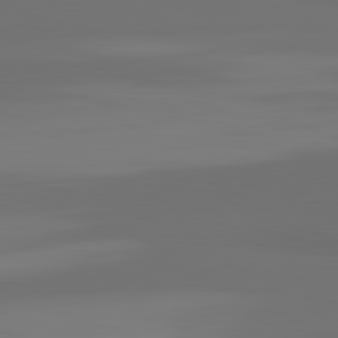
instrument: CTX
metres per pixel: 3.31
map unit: lApd
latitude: 82.4223
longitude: 161.9367
